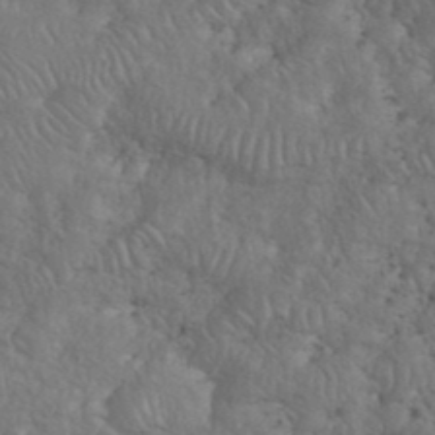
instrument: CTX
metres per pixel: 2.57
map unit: eHh
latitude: 38.1578
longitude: -57.6315
